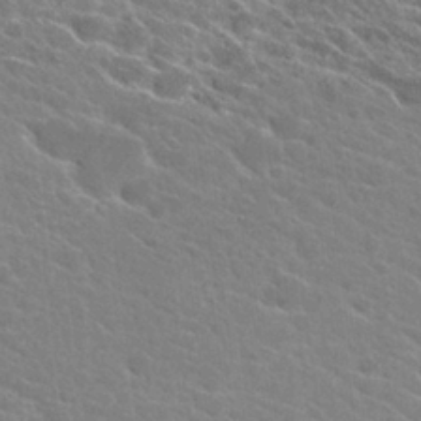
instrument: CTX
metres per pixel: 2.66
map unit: Hto
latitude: 25.3859
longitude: -40.8380
